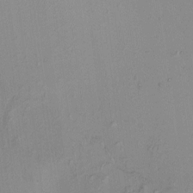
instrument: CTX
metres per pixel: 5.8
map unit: HNhu
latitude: 5.4615
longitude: 9.4643
